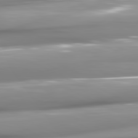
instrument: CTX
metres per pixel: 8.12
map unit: lApd
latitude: 81.1403
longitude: -145.7638
